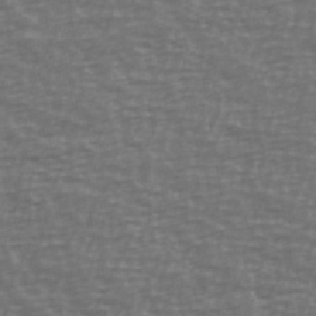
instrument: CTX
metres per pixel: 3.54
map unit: Ave
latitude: 39.2915
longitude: -113.5749
